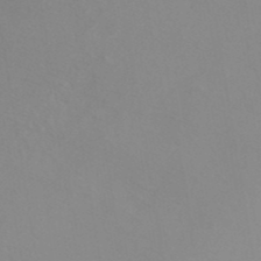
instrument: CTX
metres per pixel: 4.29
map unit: ANa
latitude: 40.8569
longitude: 28.5763
